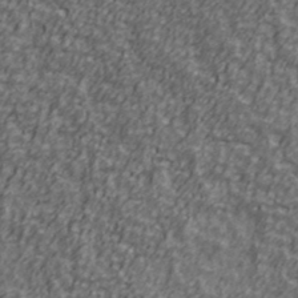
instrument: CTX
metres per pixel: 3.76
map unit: Ave
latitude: 41.6504
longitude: -113.2348
